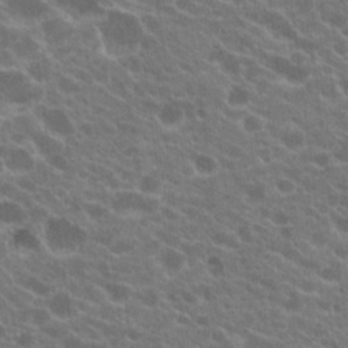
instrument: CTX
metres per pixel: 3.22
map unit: Hto
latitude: 20.4601
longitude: -35.5938
